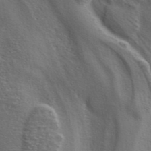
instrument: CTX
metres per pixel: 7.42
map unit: ANa
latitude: 41.8583
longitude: 54.7085
